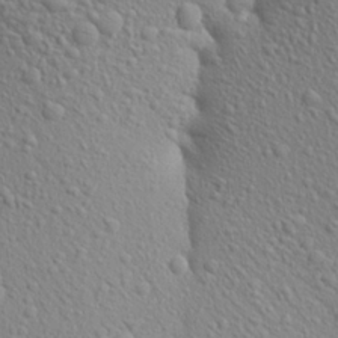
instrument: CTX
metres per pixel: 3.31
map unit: Aa
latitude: 23.8394
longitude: -147.1026
